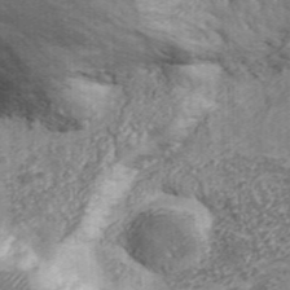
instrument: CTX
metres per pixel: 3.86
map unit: eHh
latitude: 43.1970
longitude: -90.6679
